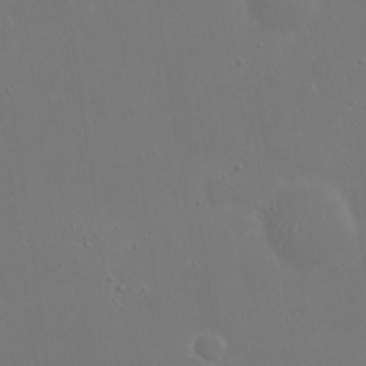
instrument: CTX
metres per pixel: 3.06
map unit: eHh
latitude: 19.5371
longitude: -72.1011
